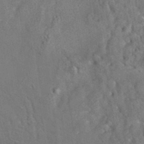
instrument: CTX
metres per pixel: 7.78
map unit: eAb
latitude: 35.2914
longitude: 111.7477
